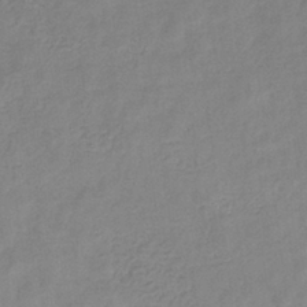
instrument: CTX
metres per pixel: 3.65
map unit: eHb
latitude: -32.3684
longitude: 74.9164
